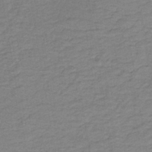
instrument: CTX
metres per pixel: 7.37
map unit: lHb
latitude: -41.5210
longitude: 52.8408
